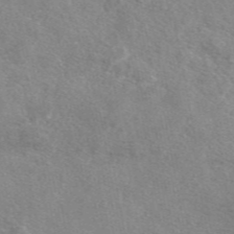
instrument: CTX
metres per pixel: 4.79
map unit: eAb
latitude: 47.6127
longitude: 123.1998
